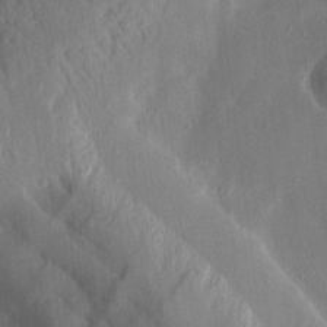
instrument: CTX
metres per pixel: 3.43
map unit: Aa
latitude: 12.6302
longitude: -143.7072
